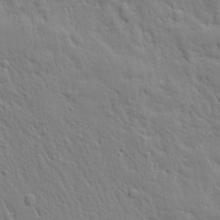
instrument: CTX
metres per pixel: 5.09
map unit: Ave
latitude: 16.2900
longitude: -141.2159
